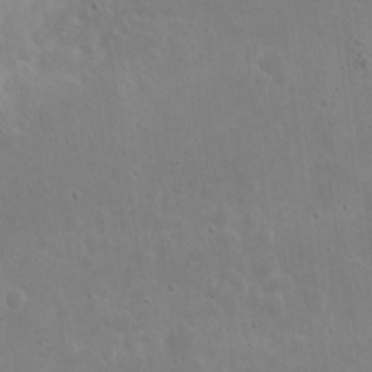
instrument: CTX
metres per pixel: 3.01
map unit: eHh
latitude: 8.6869
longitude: -72.6113
